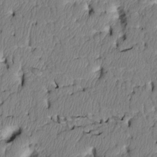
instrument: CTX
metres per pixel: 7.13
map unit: Htu
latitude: 3.5749
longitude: 149.4077
